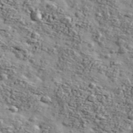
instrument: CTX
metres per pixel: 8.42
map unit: Ave
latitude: 43.1970
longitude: -110.4412
